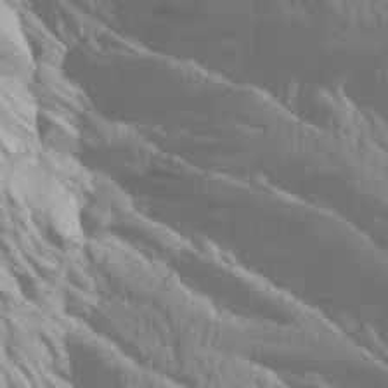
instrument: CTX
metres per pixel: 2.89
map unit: Htu
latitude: -4.3117
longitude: -73.3860
